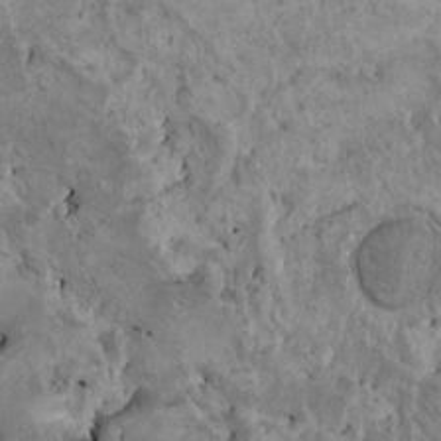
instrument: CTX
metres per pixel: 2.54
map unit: HNhu
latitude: 4.1767
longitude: 4.4629
